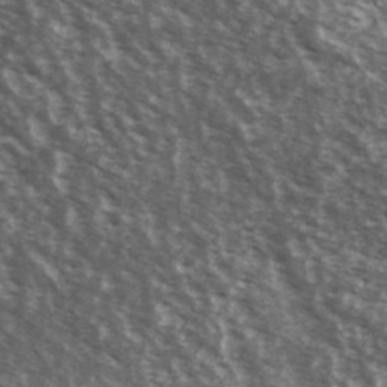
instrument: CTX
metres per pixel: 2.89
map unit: Ave
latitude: 39.7638
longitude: -108.5545
